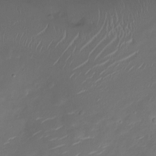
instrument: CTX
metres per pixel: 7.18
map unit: Nve
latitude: -20.1416
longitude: 105.0675
